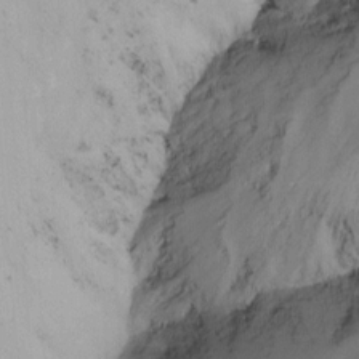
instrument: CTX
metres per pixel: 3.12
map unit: Nhu
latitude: -15.6533
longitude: -53.6694
